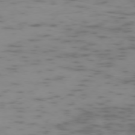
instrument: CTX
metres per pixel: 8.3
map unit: Ap
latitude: -75.5777
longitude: -67.5182
